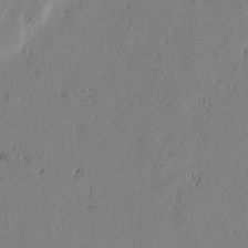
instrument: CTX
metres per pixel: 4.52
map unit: lAvf
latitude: -1.4644
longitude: -106.2711
